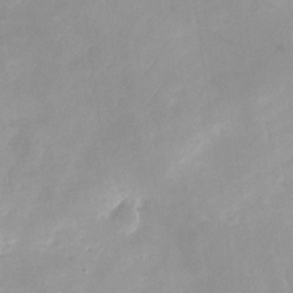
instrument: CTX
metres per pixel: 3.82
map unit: Nhu
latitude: -24.1228
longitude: -70.2522
